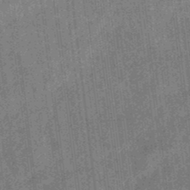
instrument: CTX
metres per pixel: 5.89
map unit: eHb
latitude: -34.8219
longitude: 78.9541
